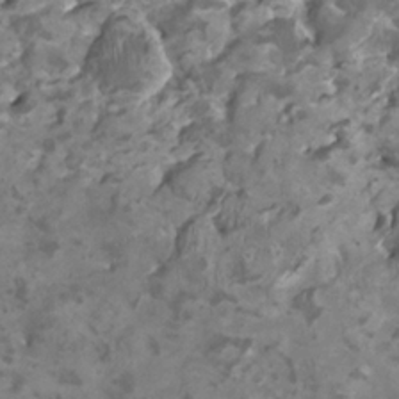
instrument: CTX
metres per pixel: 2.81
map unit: HNhu
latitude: 2.9513
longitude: -2.9702
